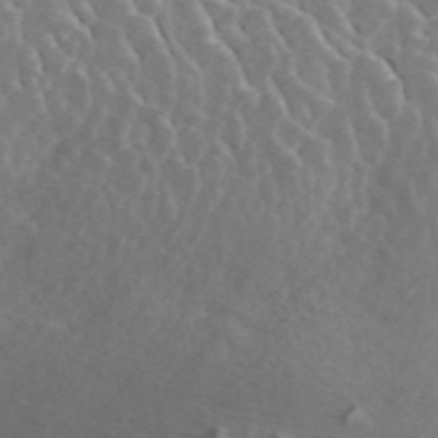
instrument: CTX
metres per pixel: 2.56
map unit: ANa
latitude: 45.9528
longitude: 28.3873
